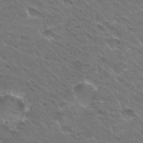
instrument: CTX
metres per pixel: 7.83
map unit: Hto
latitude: 30.7625
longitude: -43.2726
